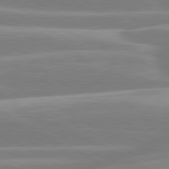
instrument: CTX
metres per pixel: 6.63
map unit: lApd
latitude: 80.5357
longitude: -134.6679
